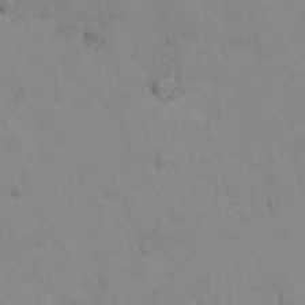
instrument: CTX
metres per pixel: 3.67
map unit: Nhu
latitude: 16.5168
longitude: -33.1781
